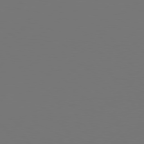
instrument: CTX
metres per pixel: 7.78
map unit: Hpe
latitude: 76.7624
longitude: -130.1578
